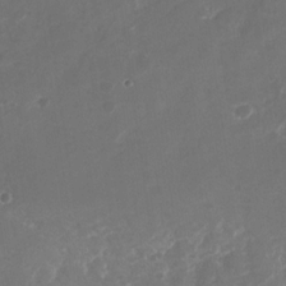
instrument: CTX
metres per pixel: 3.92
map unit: Nhu
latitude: -29.0864
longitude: -70.3278
